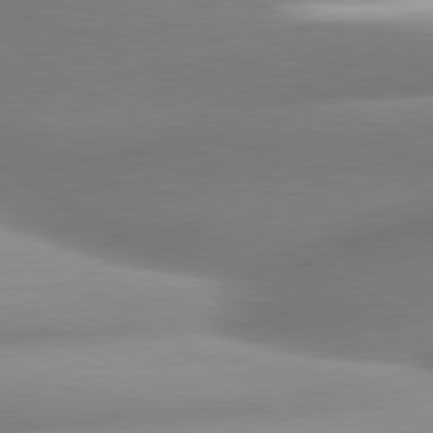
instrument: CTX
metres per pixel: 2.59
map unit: lApd
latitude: 80.4034
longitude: -158.3089
